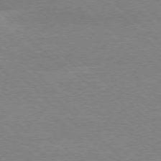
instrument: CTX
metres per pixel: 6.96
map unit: Ap
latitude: -77.6533
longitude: -86.4412
